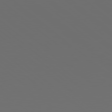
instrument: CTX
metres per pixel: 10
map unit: Hpe
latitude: 78.3279
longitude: -174.6113
